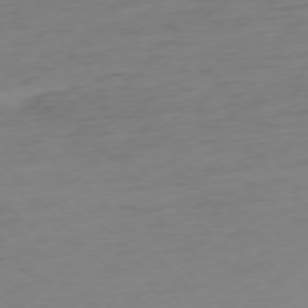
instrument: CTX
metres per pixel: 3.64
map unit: Ap
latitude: -76.9164
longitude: -79.1214
